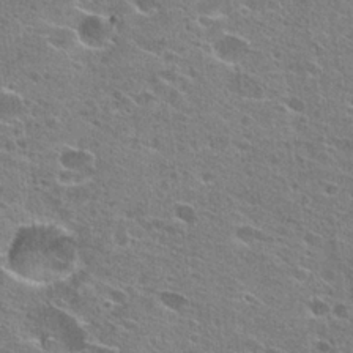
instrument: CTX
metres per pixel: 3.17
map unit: Hto
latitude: 25.1970
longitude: -44.0633
